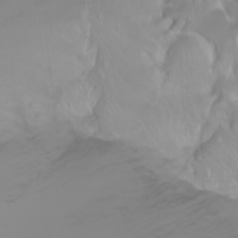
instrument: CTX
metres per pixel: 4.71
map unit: Ht
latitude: -2.4817
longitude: -61.0647
